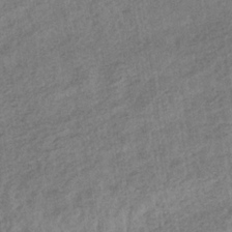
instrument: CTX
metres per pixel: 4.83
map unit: eHb
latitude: -34.5007
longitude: 77.8611
